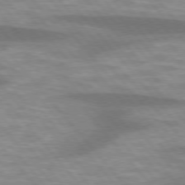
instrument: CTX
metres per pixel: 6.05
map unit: lApd
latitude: 75.9528
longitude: -58.5357
